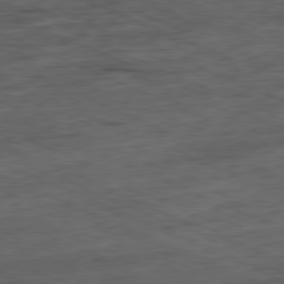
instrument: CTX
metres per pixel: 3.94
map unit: Ap
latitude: -81.4077
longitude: -70.8569
